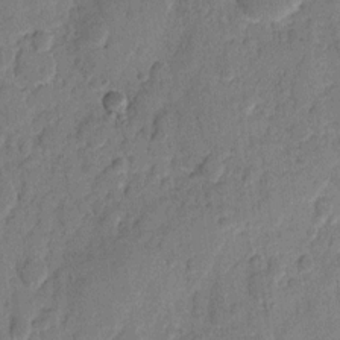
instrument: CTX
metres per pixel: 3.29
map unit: eHh
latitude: 8.7246
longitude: -65.0647
